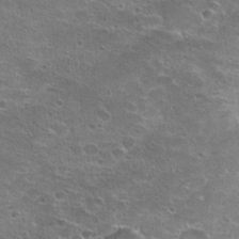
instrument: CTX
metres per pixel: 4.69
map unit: Hto
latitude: 22.4790
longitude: -41.4804
